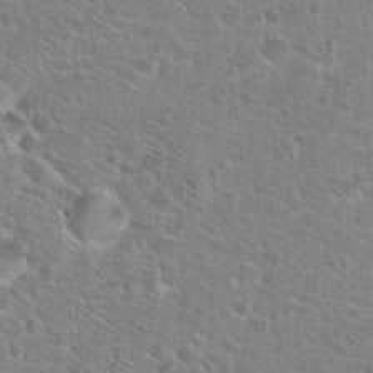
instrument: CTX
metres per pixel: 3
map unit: Hto
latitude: 25.4804
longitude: -48.8569
